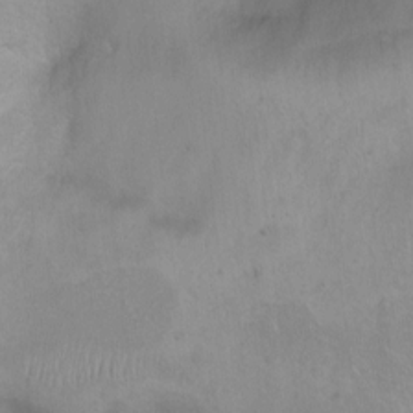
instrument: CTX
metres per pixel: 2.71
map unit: Ht
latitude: 0.7624
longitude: -37.3104
